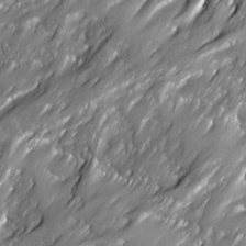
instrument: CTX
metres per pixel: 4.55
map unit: Ave
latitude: 16.1956
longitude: -135.2537
